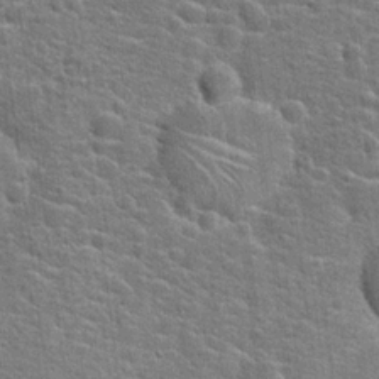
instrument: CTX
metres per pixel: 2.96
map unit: Hto
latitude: 21.2348
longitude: -43.9717
